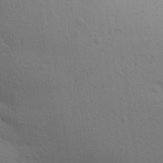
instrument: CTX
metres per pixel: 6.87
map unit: Aa
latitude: 30.1389
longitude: -147.3482
